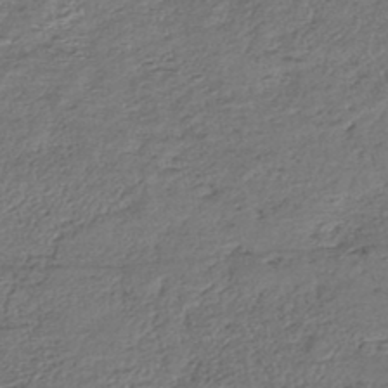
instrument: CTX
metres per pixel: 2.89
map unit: HNhu
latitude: -45.4832
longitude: 105.8800
